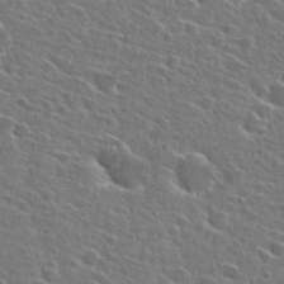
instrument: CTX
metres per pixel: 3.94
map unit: Hto
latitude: 26.4034
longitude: -46.7813
